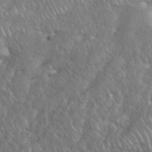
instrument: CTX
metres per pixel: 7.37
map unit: eHh
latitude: 38.3467
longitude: -57.8961
